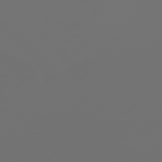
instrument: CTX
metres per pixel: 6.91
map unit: Hpe
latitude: 76.9136
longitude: -140.0633
